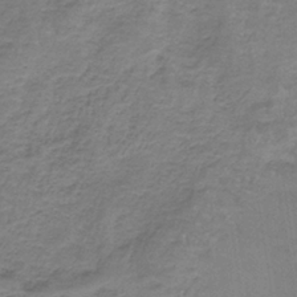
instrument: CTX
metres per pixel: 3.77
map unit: HNb
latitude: -35.6533
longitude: 56.7652
